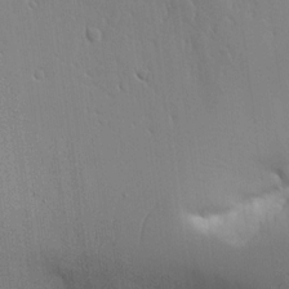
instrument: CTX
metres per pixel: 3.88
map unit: Aa
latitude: 21.0270
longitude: -124.5923
